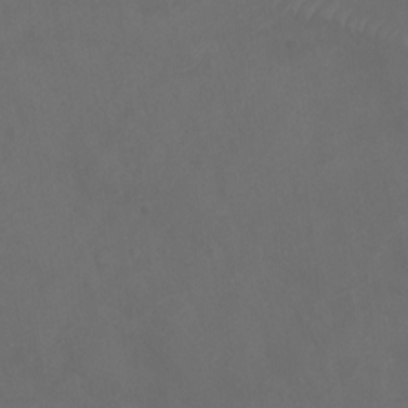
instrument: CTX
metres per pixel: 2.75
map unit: Ht
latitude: 1.3292
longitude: -34.2522
